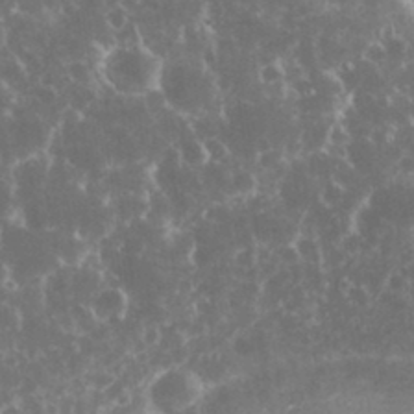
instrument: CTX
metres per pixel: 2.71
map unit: eHh
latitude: 34.5545
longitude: -60.6868
